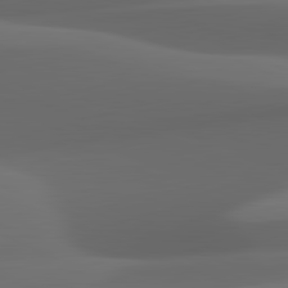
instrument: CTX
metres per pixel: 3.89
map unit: lApd
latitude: 82.0822
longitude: 143.9745
